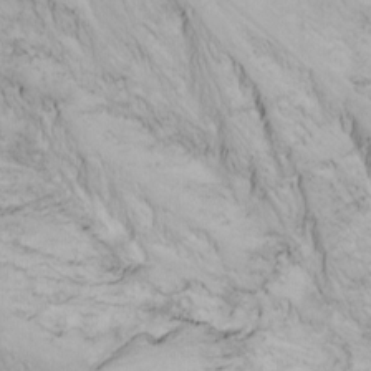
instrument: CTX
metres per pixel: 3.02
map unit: Htu
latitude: -6.3117
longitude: -69.0080
